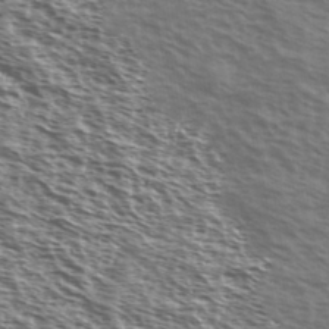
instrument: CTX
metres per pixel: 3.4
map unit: Ave
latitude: 37.7639
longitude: -111.4805
